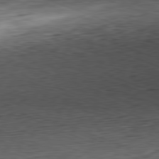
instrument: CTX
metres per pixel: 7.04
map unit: Hpe
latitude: -82.0850
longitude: 13.6722
